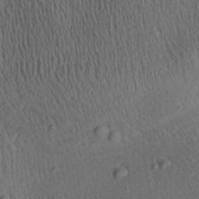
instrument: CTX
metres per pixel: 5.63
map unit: Aa
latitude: 27.5749
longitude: -137.6127
